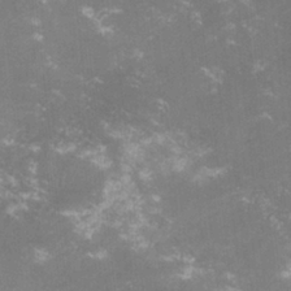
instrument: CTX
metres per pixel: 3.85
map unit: lHvf
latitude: -14.8219
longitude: -100.9136
